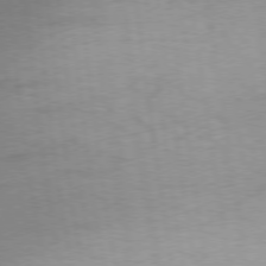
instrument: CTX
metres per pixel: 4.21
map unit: Ap
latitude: -74.8030
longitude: -74.6113
